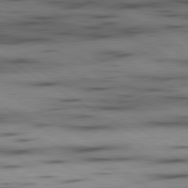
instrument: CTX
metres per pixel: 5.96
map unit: lApd
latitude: 80.0633
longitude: 158.1983
